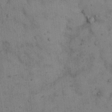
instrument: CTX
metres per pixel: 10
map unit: eHh
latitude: 15.6127
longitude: -63.1781
